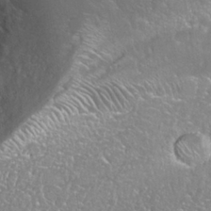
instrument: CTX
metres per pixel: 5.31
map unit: Nhu
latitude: 25.4048
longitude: -60.0444
